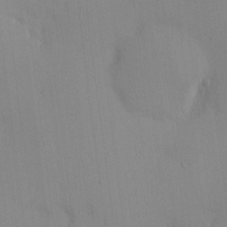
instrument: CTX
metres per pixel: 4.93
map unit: eHh
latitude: -0.5007
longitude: 17.5966
